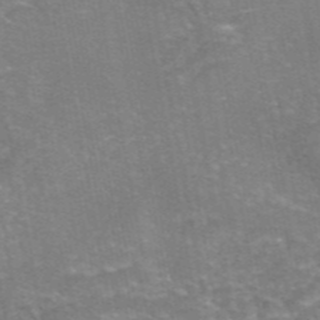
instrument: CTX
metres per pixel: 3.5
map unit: eAb
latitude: 46.1578
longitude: 105.7288
